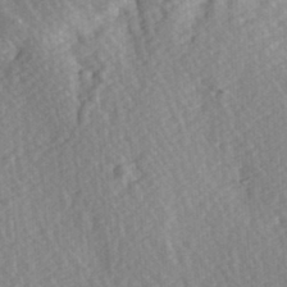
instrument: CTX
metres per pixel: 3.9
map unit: Hve
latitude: 2.9324
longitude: -123.9150
